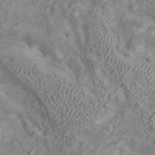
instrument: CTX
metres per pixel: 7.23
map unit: ANa
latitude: 42.1767
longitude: 17.8234
